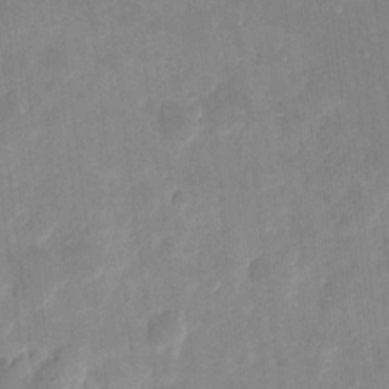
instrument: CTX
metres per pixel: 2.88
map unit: eHh
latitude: 8.1011
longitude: -73.0648
